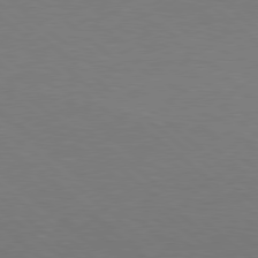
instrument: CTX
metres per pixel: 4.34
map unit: Hpe
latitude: 78.4034
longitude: -151.0458
